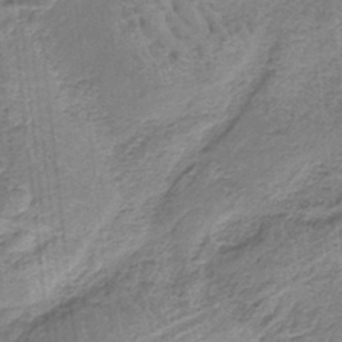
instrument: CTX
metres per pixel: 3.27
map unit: HNb
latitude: -35.8611
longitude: 55.7100
